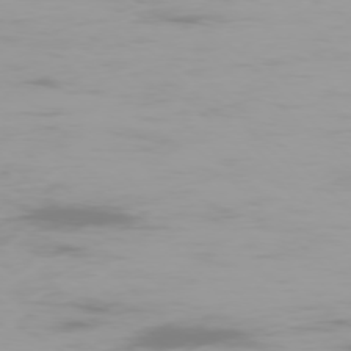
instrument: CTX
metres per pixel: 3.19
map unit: Ap
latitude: -77.5021
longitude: -72.4790
